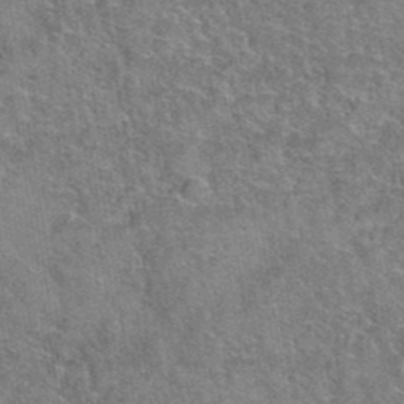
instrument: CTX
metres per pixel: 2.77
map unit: Hto
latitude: 39.2537
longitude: -42.9892
